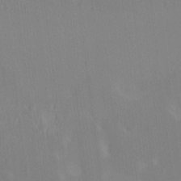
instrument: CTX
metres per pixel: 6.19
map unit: HNhu
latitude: 5.0458
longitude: 4.4818
